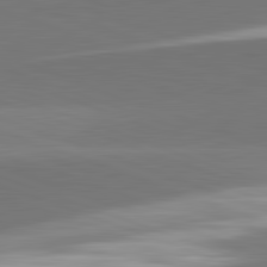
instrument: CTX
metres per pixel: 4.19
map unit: lApd
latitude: 82.2522
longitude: 149.2565
